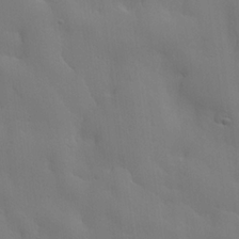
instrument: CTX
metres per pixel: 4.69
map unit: lHvf
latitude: 21.8584
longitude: 145.7856
